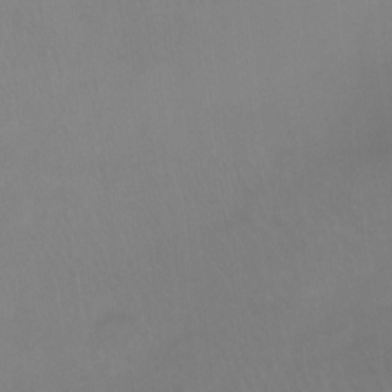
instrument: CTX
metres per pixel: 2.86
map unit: Ht
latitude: -8.4440
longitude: -38.0444
